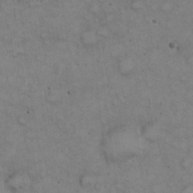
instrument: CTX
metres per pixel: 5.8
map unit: eHh
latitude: 22.9892
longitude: -58.9325
